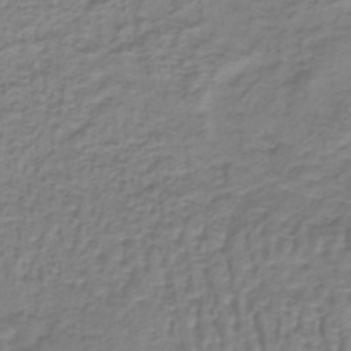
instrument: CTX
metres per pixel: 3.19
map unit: lHb
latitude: -41.5399
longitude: 59.8989
